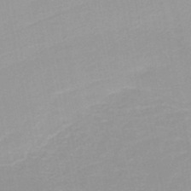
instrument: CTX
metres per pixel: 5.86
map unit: HNb
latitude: -48.4062
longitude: -43.8772
